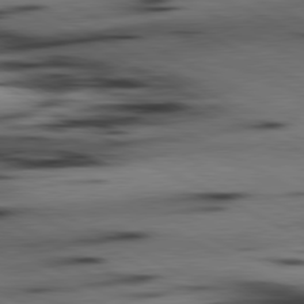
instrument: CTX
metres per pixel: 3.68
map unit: lApd
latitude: 80.7246
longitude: 156.8030
